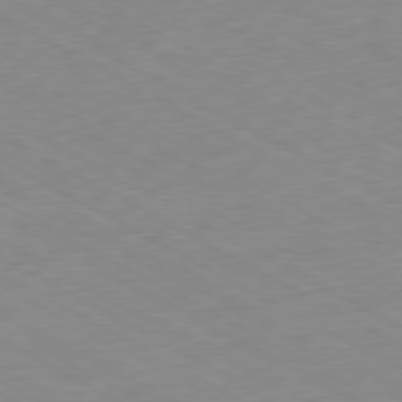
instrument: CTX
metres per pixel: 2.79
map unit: Ap
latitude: -80.6330
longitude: -93.1592
